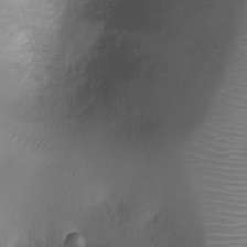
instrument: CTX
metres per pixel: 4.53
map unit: Ht
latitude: -7.9556
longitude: -24.0822
